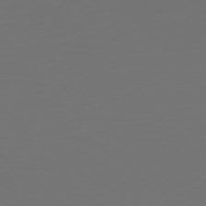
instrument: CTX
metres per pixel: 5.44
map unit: Ap
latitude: -75.5399
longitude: -83.7638
